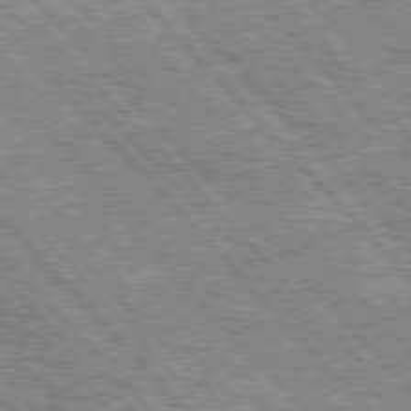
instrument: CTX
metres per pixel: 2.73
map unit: Hpe
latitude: 75.8583
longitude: -126.8569
